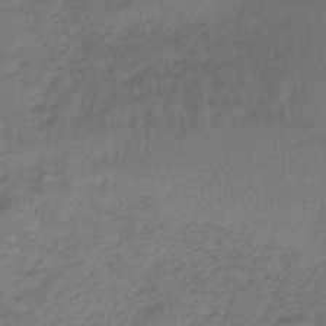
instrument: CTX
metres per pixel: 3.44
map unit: lHb
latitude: -42.4628
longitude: 58.3873
